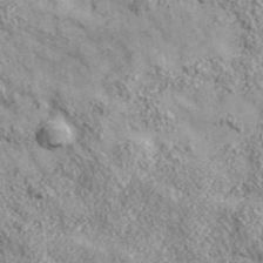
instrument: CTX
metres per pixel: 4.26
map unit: eHh
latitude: 42.9703
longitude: -88.8002
